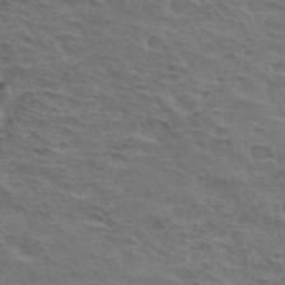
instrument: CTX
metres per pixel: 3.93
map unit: Hto
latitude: 32.6302
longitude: -45.3104
